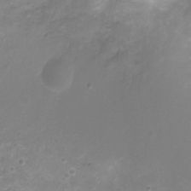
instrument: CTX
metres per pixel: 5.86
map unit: Nhu
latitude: 5.0080
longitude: -17.7072
